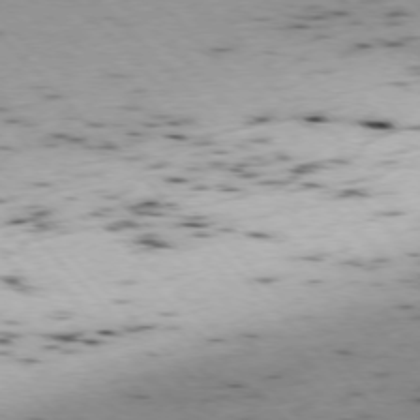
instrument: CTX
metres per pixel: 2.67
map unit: Ap
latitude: -76.8597
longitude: -60.2333
